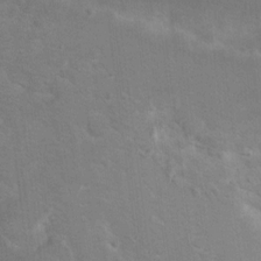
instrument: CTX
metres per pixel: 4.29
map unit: Hto
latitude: 8.4979
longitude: -30.6680
